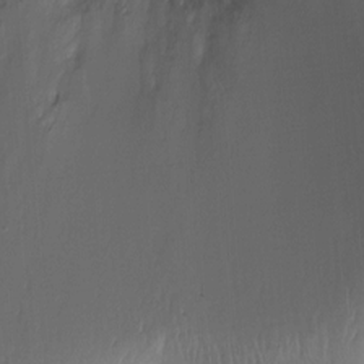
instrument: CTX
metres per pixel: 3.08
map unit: Ht
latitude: -11.8800
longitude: -45.7827
